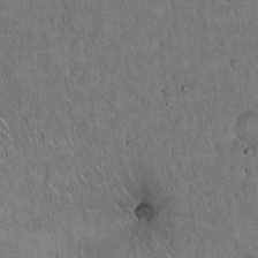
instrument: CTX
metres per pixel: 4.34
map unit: Hto
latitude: 16.8002
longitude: -59.9150
